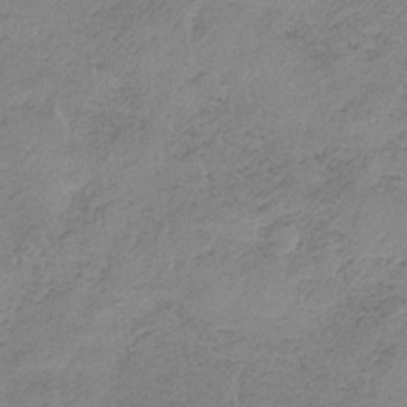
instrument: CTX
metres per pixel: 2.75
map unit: HNb
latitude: -33.7667
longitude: 58.9919
